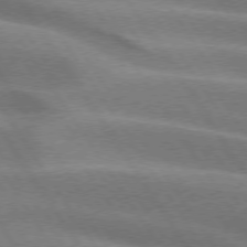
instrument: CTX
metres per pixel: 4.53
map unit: lApd
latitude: 74.7246
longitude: -63.1592
